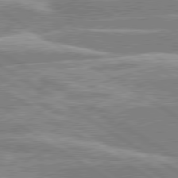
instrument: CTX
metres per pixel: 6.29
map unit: lApd
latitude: 80.1767
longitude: -130.5546
